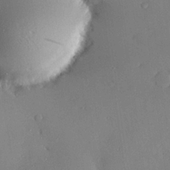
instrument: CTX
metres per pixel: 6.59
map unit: Hve
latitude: 26.3089
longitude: -90.8380
